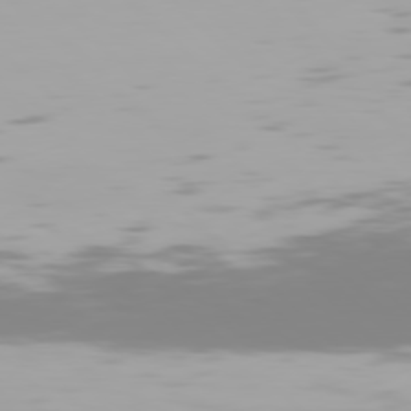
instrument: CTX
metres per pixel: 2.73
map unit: Hpe
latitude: 77.3481
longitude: -137.5938
